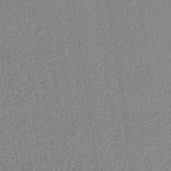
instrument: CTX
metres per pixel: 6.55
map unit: lHb
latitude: -40.0094
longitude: 64.5574
